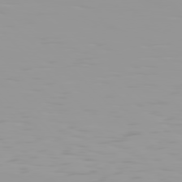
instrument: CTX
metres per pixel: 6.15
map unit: Hpe
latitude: 77.4237
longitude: -140.8758
